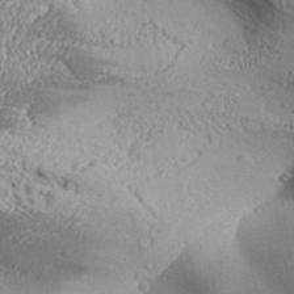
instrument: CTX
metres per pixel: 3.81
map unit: Aa
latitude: 32.3278
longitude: -134.4034
